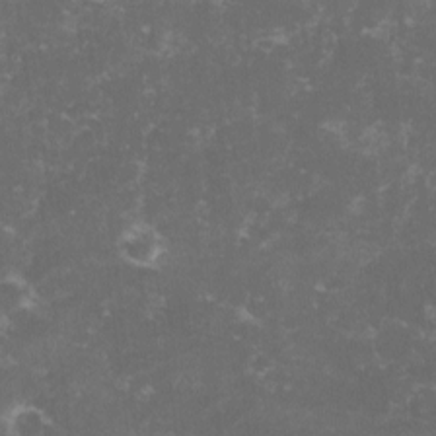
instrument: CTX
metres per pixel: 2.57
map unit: lHvf
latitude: -13.7289
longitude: -99.0836
